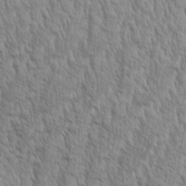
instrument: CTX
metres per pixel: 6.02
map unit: Aa
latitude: 8.8002
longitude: -130.1956
